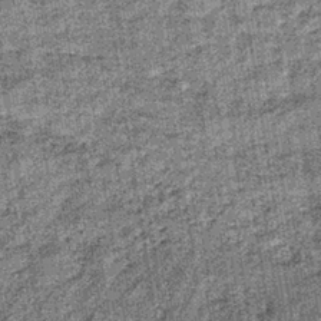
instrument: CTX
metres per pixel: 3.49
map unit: lHb
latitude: -37.0864
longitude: 64.5952
